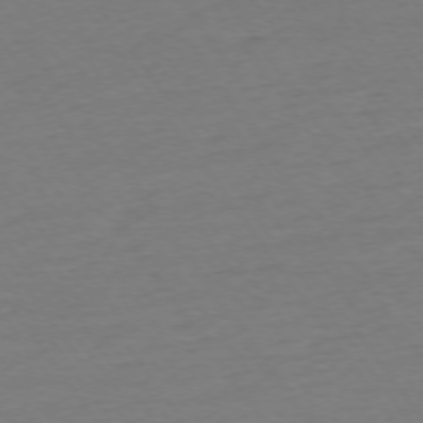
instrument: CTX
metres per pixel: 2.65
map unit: Ap
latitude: -74.8786
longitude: -80.9325
